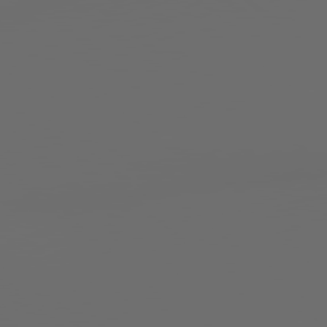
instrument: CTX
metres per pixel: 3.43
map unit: Hpe
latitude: 78.7624
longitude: 176.5196
